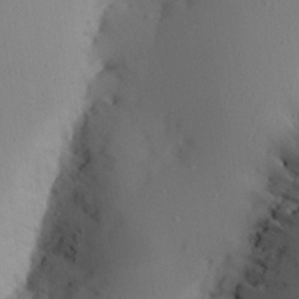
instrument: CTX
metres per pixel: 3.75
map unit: Aa
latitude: 22.5357
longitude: -145.8583
